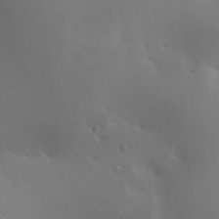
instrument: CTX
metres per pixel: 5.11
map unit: lAa
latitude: 20.4034
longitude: -138.4034
